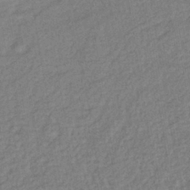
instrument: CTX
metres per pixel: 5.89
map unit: lHb
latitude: -38.1795
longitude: 63.3887
